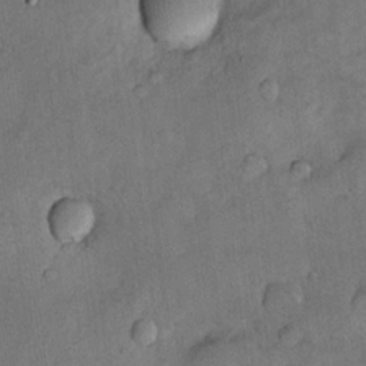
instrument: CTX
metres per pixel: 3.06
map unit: Nhu
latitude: 10.3278
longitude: -24.3278
